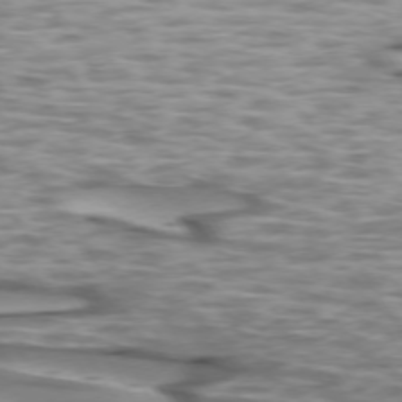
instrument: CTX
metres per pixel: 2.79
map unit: lApd
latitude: 73.7072
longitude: -56.9513
